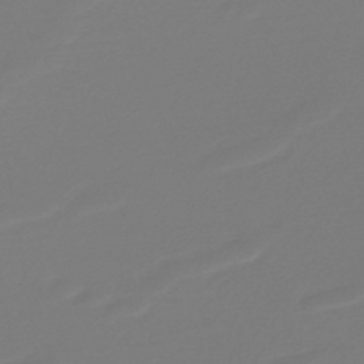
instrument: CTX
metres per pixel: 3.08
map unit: lHb
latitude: -45.0298
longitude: 76.0850
